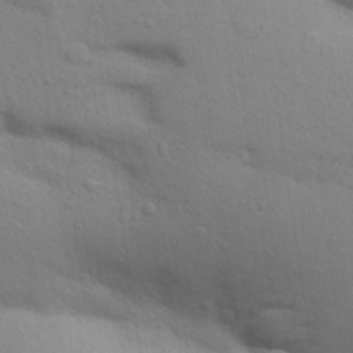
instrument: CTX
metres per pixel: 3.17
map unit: Aa
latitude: 29.8772
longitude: -147.2915
